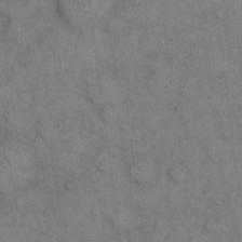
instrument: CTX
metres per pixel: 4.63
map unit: eHh
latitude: 10.1578
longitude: -63.3104
